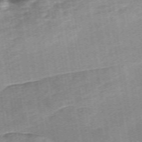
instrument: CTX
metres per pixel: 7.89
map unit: Nve
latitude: -57.4454
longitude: 58.6518
